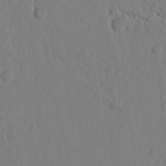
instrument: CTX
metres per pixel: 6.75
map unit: lAvf
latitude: 8.1767
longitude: 165.7856
